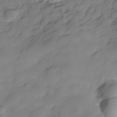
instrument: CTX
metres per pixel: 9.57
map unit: Hve
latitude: -29.1431
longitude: 91.1243
